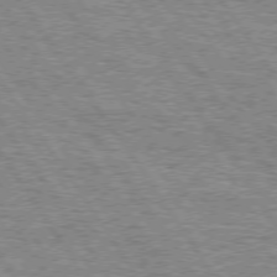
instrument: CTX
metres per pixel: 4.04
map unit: Hpe
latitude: 74.5168
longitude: -137.7450
